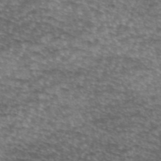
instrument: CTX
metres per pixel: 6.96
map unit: eAb
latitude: 45.3292
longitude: 103.8800
